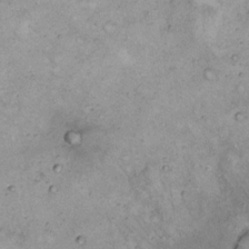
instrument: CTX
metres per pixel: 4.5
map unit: eHh
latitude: 17.0270
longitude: -62.4790
